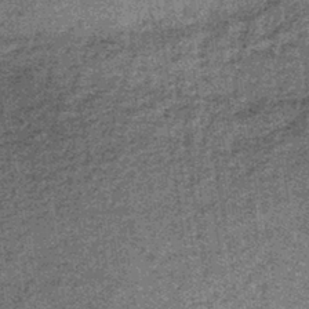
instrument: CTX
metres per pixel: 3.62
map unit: lHb
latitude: -38.9352
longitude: 66.5196
